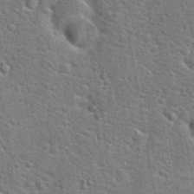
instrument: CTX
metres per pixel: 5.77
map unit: Hto
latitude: 23.9528
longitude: -48.7057
